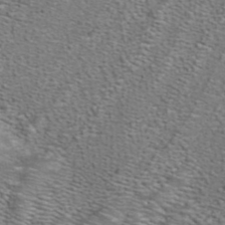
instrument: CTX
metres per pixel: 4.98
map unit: ANa
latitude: 39.8961
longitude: 22.6897
